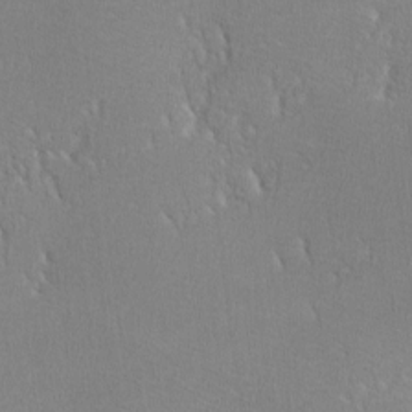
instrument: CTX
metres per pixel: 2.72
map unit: lHvf
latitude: -12.8975
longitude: -101.1025
